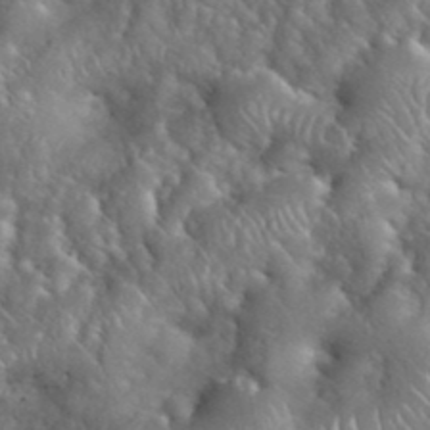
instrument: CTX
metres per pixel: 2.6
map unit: eHh
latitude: 39.7072
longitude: -57.5749
